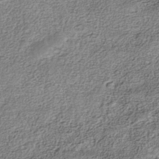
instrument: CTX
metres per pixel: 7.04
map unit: Nhe
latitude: -41.3887
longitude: -111.5749
